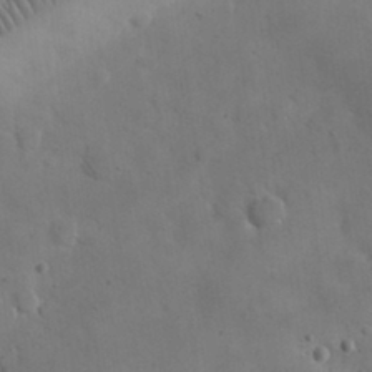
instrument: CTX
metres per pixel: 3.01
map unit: eHh
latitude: 25.8394
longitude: -67.4237
